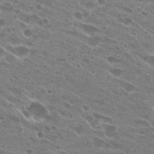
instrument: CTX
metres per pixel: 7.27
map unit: Hto
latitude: 24.2711
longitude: -41.9150
